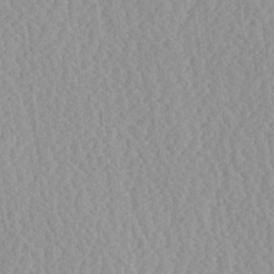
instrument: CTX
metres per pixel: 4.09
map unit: Ave
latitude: 24.0444
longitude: -134.6679
